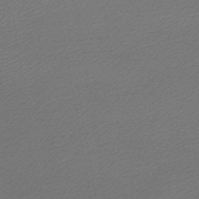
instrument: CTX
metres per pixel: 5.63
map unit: lHb
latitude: -46.8030
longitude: 59.4076
